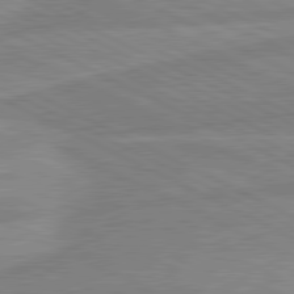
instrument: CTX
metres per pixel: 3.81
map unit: lApd
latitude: 80.7435
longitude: -169.9339
